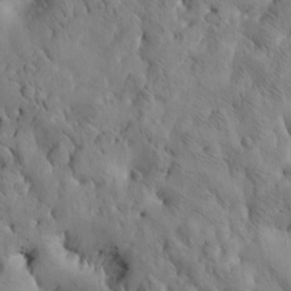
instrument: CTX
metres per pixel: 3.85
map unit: Htu
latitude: -3.5588
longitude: 170.7652
